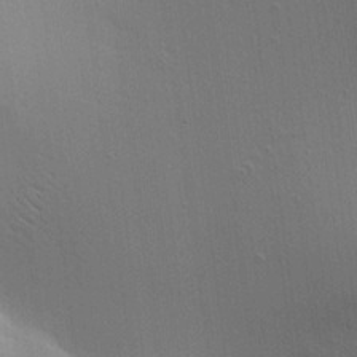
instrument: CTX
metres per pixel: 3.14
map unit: Aa
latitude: 21.5560
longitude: -140.6301
